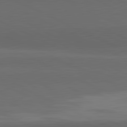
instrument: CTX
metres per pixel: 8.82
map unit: lApd
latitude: 81.9717
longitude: 158.0849
